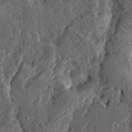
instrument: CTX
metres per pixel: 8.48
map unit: Ave
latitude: 14.3657
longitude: -137.4616
